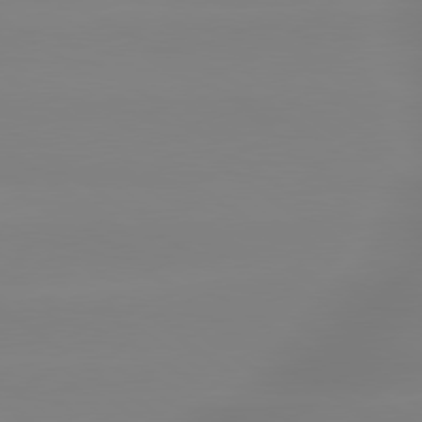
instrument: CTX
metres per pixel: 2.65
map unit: lApd
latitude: 79.6883
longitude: -136.1956
